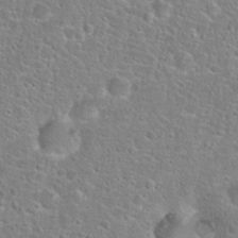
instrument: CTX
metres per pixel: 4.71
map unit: Hto
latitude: 24.8380
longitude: -48.8380
